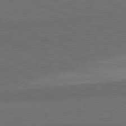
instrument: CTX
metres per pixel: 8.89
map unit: lApd
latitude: 82.0633
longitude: 157.8611
